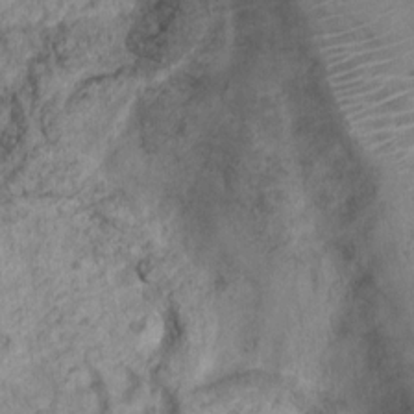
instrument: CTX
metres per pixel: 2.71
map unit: Nhu
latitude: 4.6679
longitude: -17.9717
